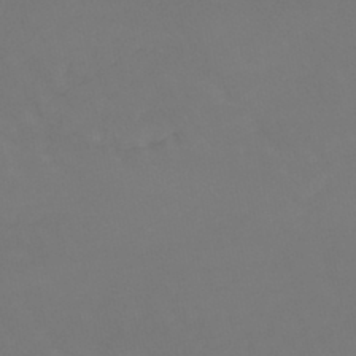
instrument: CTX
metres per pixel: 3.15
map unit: lHb
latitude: -42.6329
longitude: 65.3510
